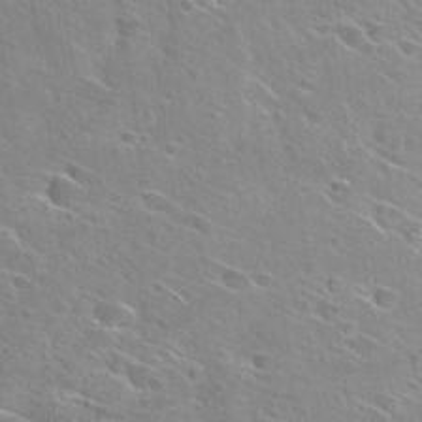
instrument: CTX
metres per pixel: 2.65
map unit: Hto
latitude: 26.7624
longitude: -41.5749
